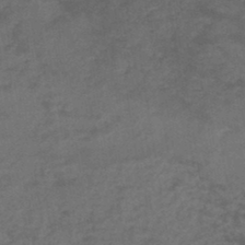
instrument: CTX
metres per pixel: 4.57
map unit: HNb
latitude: -44.1417
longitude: -38.4979
